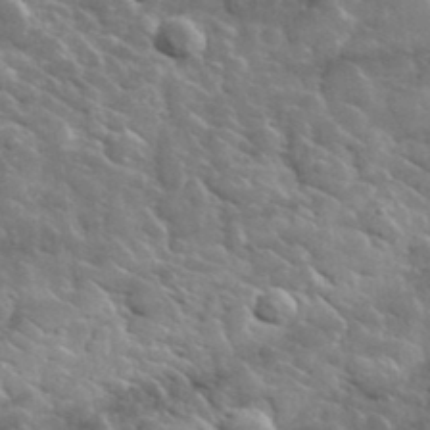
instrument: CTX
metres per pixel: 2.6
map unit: lHvf
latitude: 37.1214
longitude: -90.1389
